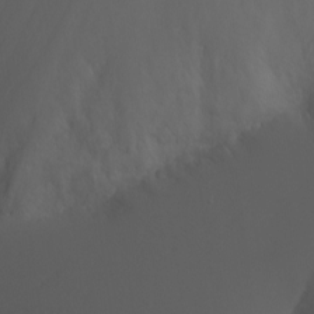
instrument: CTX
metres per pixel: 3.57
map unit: Nhu
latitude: -6.9352
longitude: -75.5560
